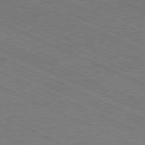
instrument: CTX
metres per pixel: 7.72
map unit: Ap
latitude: -81.0298
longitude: -75.5938
